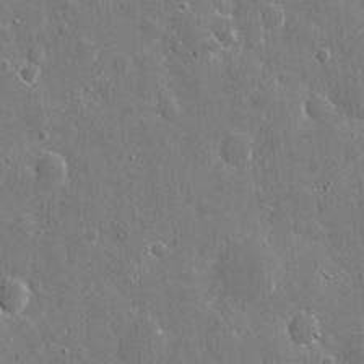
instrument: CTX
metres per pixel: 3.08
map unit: eHh
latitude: 9.0459
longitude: -70.0822
